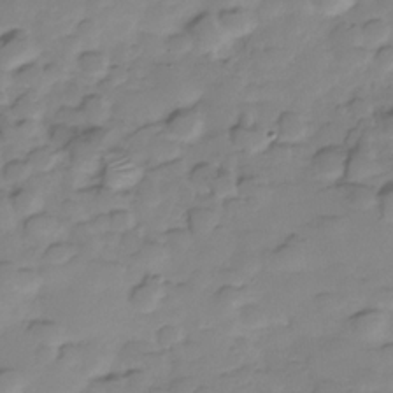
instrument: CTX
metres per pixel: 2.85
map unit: Hve
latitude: -29.2754
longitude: 90.8975
